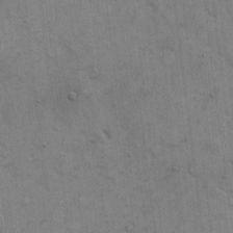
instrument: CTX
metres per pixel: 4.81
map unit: Hto
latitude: 5.6127
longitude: -61.6316
